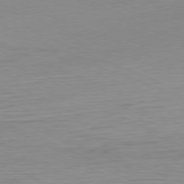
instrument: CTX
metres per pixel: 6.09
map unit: Ap
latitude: -76.5763
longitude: -76.0633
